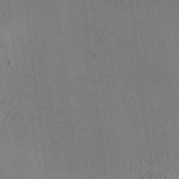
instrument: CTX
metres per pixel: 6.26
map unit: Ave
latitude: -8.8030
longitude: -122.2522
